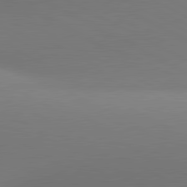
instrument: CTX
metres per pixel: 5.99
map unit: lApd
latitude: 80.9892
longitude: 132.8597
